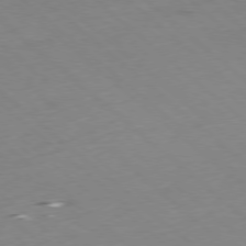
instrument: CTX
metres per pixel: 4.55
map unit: Hpe
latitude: -78.2739
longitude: 14.3118
